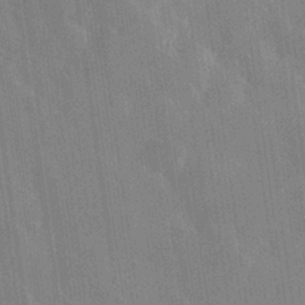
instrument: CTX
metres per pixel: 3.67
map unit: Hve
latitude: 28.6301
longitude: 146.1794
